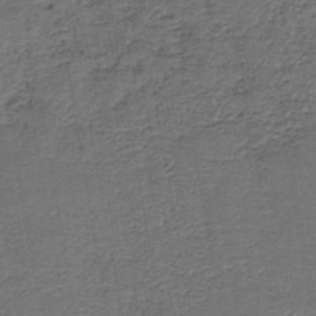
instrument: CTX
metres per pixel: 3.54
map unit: HNb
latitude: -43.1242
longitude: 51.1053
